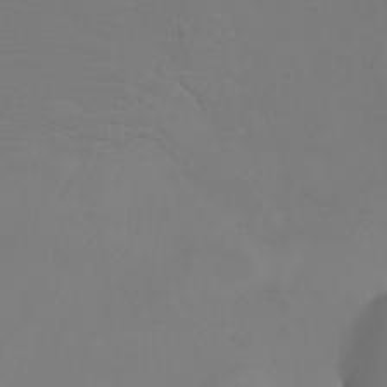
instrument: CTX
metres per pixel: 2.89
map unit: eHh
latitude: -5.4643
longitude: -84.0255
